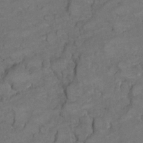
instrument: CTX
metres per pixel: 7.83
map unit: Ht
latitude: 5.7639
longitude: -36.4412
